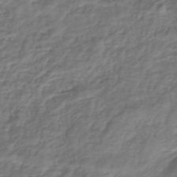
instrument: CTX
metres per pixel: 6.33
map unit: lHb
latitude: -39.6155
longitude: 71.5210
